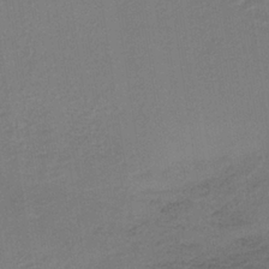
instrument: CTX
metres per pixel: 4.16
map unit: lHb
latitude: -34.5763
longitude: 63.5210
